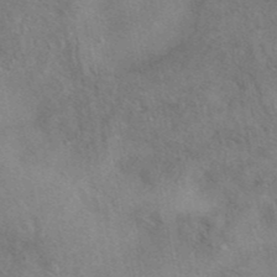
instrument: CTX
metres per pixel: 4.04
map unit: eAb
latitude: 41.5182
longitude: 103.0486
